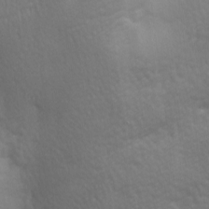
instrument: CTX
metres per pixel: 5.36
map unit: lAa
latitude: -8.7085
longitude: -125.8583
